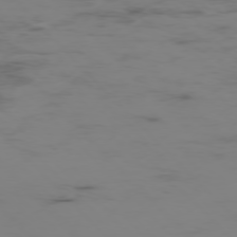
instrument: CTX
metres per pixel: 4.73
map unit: Ap
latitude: -76.9731
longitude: -82.7624
